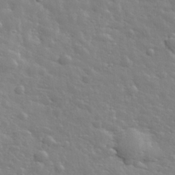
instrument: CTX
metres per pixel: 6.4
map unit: lHvf
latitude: 34.5923
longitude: -81.9528
